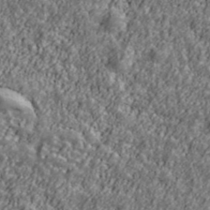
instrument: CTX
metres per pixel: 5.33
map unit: Ave
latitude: 42.0633
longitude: -111.7261
